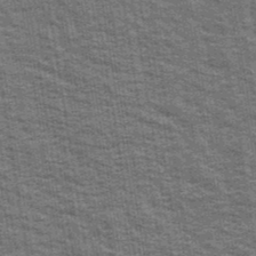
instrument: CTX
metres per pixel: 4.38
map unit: Ave
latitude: 40.2522
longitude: -108.8758
